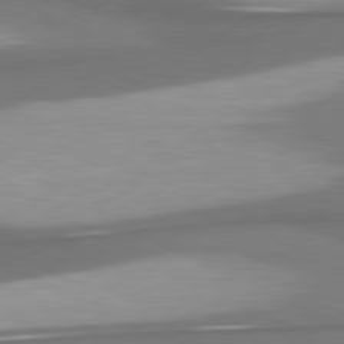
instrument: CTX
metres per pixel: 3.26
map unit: lApd
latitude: 80.7624
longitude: 175.9556
